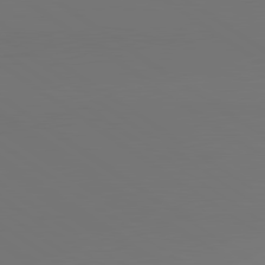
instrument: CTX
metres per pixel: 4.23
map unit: lApd
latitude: 80.9892
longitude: 153.1431
